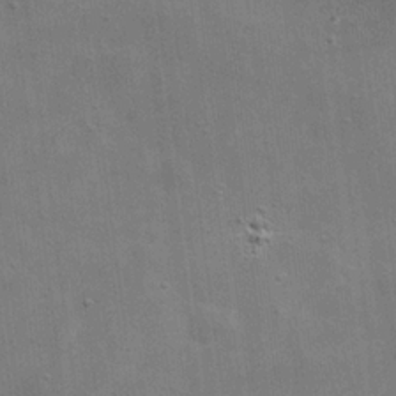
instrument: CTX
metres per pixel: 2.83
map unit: eHh
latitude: 20.6302
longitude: -66.2900
